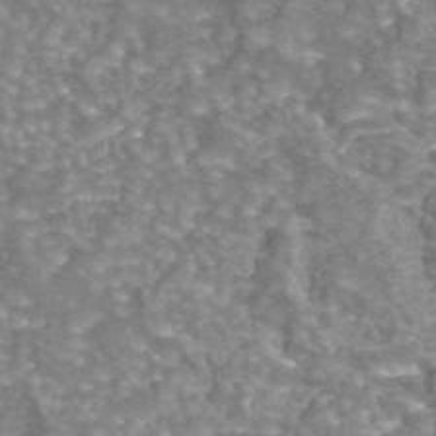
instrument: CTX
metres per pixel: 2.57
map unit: eAb
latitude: 44.1578
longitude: 105.7666
